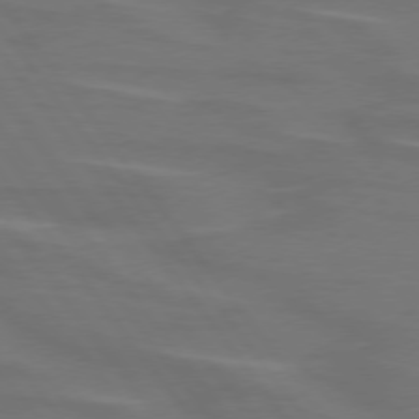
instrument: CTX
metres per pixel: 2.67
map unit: lApd
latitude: 75.3104
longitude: -79.4994
